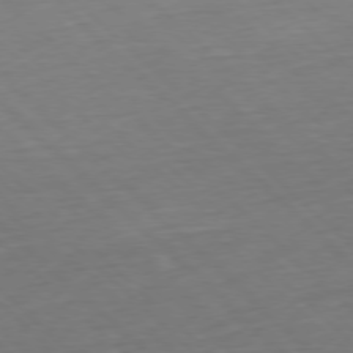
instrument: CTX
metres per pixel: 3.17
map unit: Hpe
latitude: -77.7856
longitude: 13.4455
